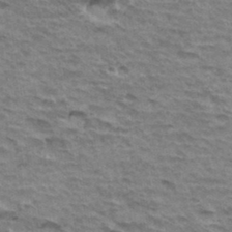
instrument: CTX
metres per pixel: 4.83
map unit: Hto
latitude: 35.0080
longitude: -43.3104
